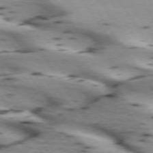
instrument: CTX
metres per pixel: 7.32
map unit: lApd
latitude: 73.0837
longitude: -53.9528
